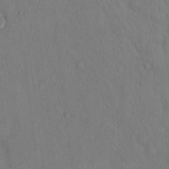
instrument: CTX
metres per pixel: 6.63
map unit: Hto
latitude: 14.5357
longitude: -59.9528
